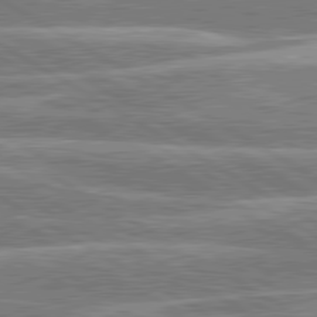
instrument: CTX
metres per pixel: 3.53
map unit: lApd
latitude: 80.5168
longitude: -130.8947
